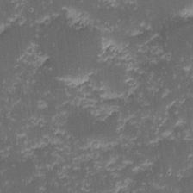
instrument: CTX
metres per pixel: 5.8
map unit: eHh
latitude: -1.1620
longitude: -86.4223
